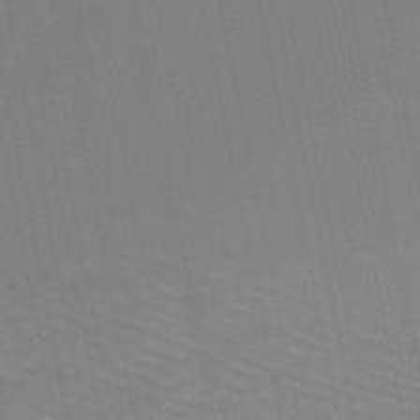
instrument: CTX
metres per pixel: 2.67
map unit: HNb
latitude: -50.7841
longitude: -50.8191
